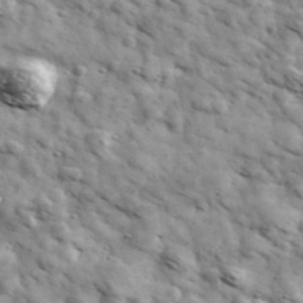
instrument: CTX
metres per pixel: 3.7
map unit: Ave
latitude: 41.2915
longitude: -107.2726
